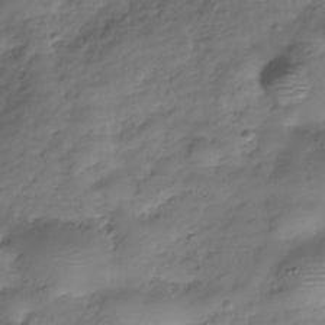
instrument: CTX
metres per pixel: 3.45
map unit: Hve
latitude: -30.8408
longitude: 90.6897
